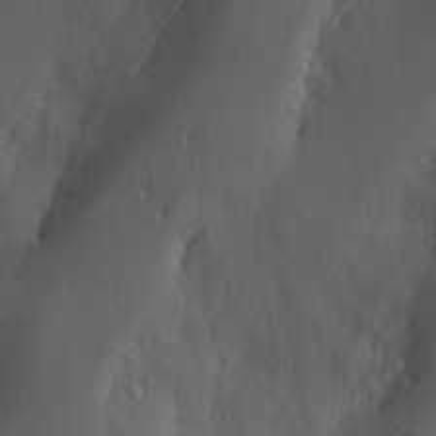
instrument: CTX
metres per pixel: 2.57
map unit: Hve
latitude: 14.2145
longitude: -91.0836
